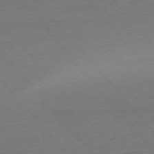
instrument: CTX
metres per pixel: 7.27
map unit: Ap
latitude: -75.7289
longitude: -82.5167
